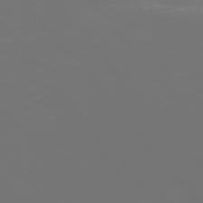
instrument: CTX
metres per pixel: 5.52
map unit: Ap
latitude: -74.6519
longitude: -76.8380
